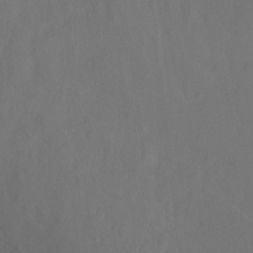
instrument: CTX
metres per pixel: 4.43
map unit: Ht
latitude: -6.1983
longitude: -34.6301
